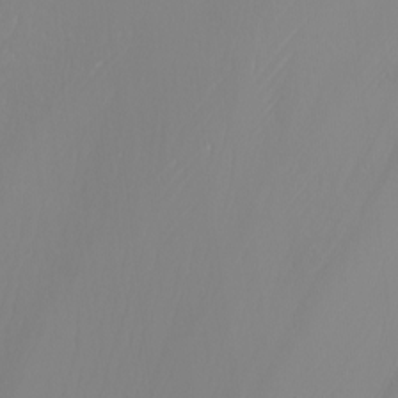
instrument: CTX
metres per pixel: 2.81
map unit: Nhu
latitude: -7.3131
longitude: -91.0836
